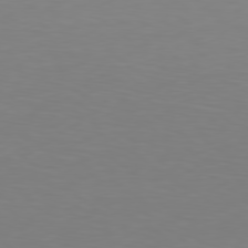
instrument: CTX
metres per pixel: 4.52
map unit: Hpe
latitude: 78.5735
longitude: -139.2726
